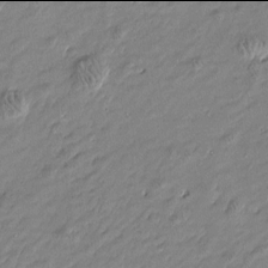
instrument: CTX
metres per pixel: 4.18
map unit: Htu
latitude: -6.0094
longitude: 177.0298
